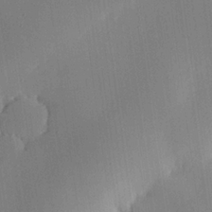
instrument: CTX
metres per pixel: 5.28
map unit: eHh
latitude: 23.7638
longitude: -91.1592
